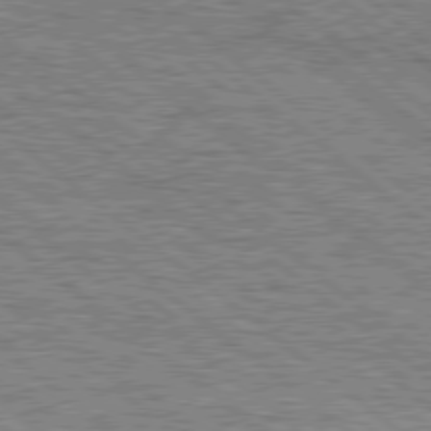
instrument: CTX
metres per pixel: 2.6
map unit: Hpe
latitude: 78.2901
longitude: -120.8191
